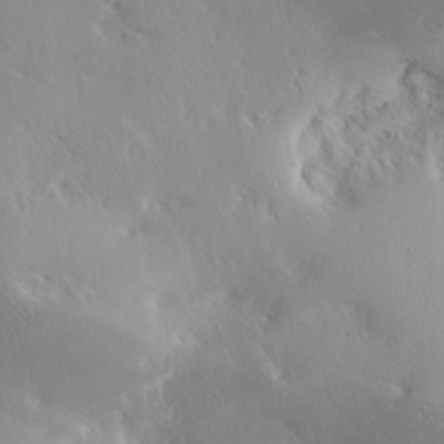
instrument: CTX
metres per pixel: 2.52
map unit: Ave
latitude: 20.5168
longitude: -137.8961
